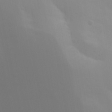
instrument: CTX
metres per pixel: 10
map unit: Aa
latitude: 29.1592
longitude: -132.0444
